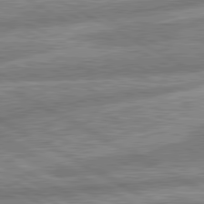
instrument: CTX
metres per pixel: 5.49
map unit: lApd
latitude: 80.9892
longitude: -165.7072
